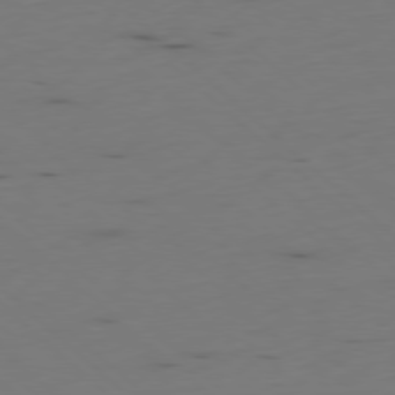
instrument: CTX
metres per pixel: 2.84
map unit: Ap
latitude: -78.5384
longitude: -61.6127
